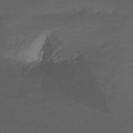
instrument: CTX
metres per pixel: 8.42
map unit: Ht
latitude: -16.4440
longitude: -49.1025
